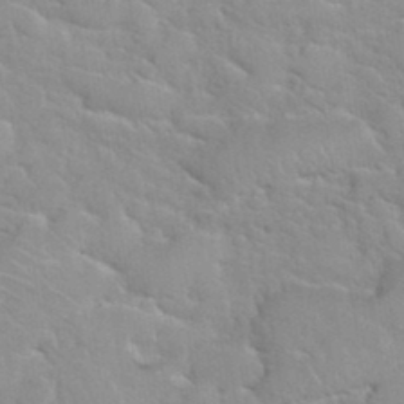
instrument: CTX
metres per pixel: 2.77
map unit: Hto
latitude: 35.5182
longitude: -51.4237
